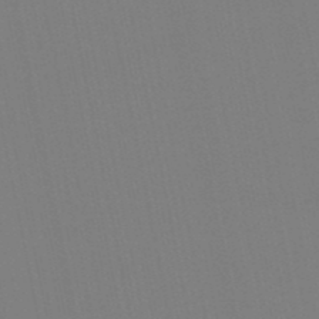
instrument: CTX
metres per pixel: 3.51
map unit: lHb
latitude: -49.4644
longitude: 75.2376
